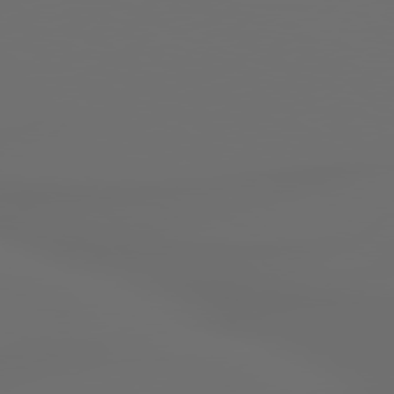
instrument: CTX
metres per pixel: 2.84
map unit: Hpe
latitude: 77.9528
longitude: -176.9325
